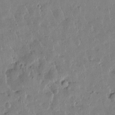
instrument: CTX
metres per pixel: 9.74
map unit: Htu
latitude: 1.2159
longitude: -177.9906
